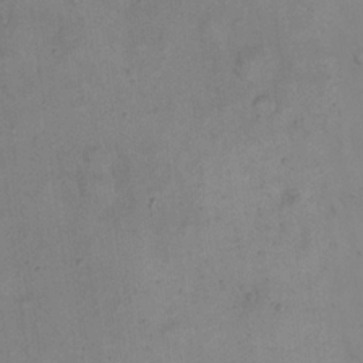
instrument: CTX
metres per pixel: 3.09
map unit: eHh
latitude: 21.0081
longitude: -61.5749
